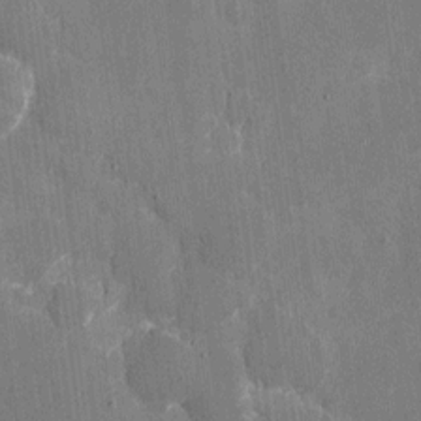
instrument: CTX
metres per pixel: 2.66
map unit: eHh
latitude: 7.6883
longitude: -67.8961
